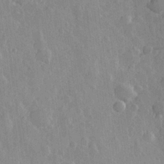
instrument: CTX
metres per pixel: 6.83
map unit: Hve
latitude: 24.1577
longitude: 149.3510
